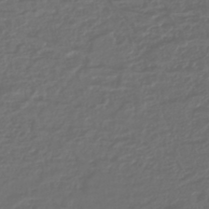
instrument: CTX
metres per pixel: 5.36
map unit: lHb
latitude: -43.9178
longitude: 72.3117
